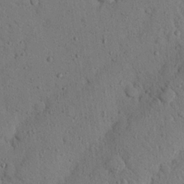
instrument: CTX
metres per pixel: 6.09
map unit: Nhu
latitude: 21.8395
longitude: -76.2144
